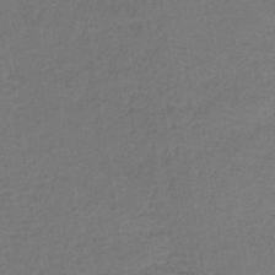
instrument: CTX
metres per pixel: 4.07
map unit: lHb
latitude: -35.1242
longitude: 62.4629
